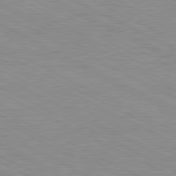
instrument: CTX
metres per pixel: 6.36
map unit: Ap
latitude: -82.0472
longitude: -72.4034
